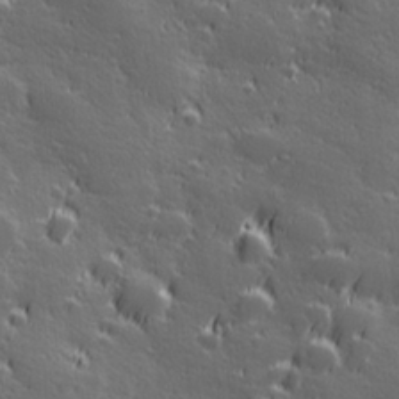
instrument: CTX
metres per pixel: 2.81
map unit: Hve
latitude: 27.5749
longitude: 144.5763
